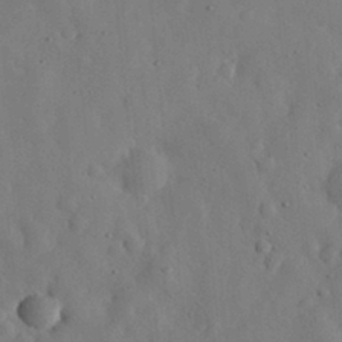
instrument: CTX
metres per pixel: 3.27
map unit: eHh
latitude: 30.3468
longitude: -77.8961
